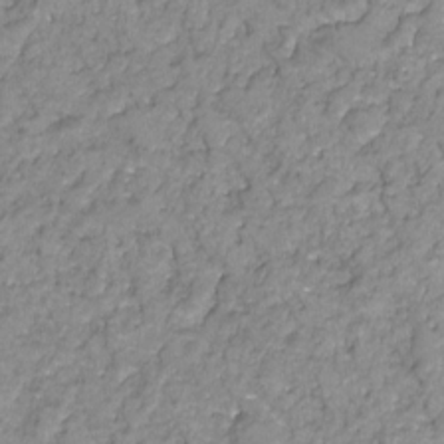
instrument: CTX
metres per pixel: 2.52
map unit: HNhu
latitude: -21.9367
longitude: 85.1431
